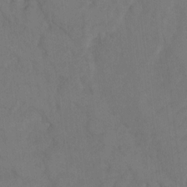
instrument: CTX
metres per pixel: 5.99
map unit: Ht
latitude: 5.3482
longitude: -30.1200
